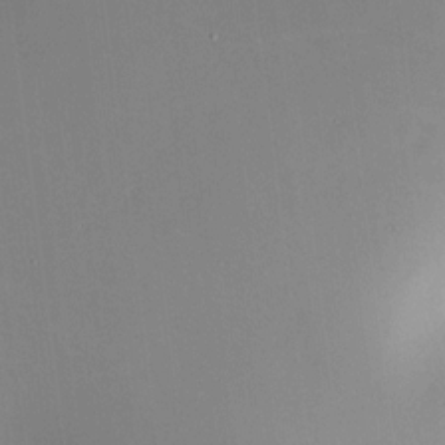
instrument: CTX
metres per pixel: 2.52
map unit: HNhu
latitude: 8.3278
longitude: 8.9164
